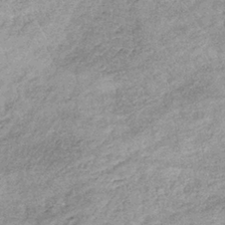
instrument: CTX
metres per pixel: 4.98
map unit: lHb
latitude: -36.2739
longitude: 66.0094
